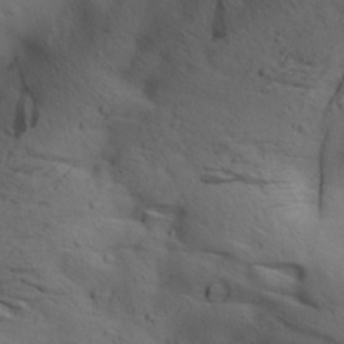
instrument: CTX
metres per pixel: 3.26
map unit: lAa
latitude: 19.9717
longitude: -138.4223
